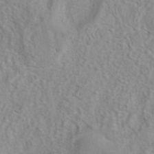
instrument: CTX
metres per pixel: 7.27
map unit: eAb
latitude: 41.0269
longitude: 105.3887
